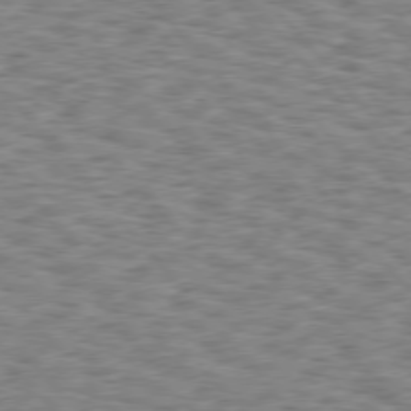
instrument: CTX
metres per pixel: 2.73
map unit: Hpe
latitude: 75.8772
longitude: -135.5560
